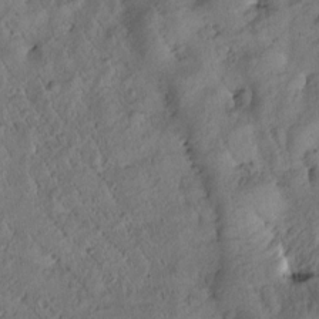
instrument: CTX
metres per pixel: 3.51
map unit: Htu
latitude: 0.2144
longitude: 175.7288
